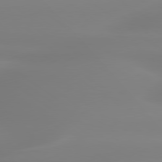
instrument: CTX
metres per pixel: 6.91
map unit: lApd
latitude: 79.6316
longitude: -136.1578
